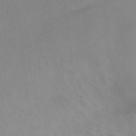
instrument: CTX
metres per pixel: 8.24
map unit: Ht
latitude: -9.7100
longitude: -39.4615
